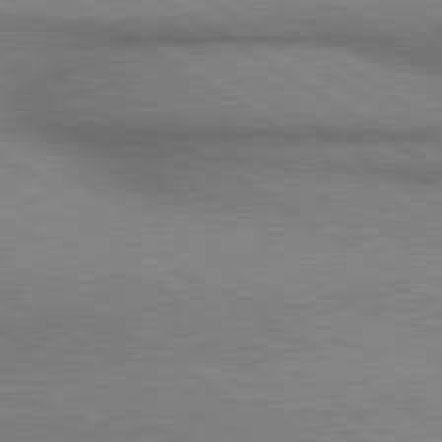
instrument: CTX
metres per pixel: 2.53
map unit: lApd
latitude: 80.0822
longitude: 164.9920
